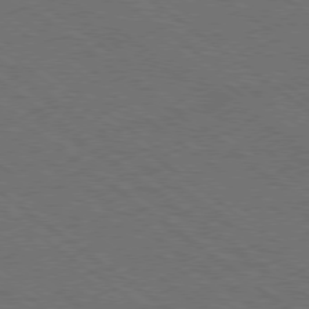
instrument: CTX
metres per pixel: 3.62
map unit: Ap
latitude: -79.2754
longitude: -64.3845
